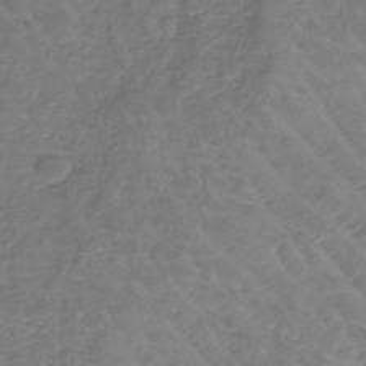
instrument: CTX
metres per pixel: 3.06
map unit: lHb
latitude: -44.7274
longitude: 73.2943
